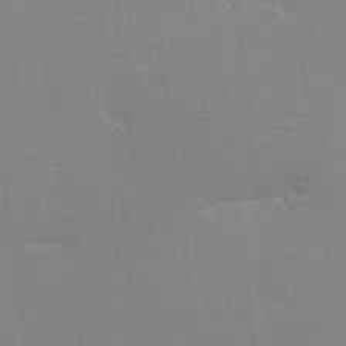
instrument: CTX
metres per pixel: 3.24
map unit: eHh
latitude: -2.8030
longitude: -80.3278
